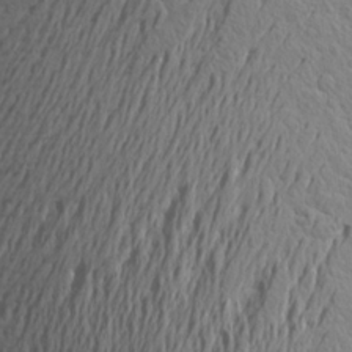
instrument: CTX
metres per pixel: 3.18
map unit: Aa
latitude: 24.2522
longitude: -147.1781
